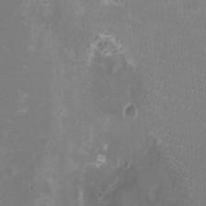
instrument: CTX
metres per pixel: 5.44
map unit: HNhu
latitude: -2.9541
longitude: -1.5371
